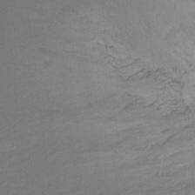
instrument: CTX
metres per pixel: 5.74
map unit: Ht
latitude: -10.5007
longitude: -34.2333
